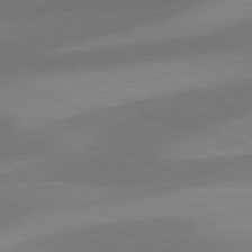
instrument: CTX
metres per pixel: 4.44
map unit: lApd
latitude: 81.4048
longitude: 126.0283
